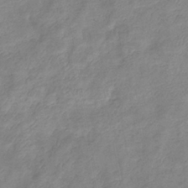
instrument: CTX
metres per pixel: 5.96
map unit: eHb
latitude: -37.6344
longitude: 76.6707
